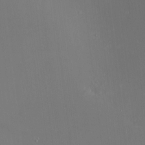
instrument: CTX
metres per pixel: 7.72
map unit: HNhu
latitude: 7.2159
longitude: 8.7841
